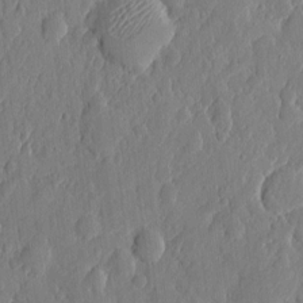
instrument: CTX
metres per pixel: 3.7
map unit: eHh
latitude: 7.0836
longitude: -73.5183
